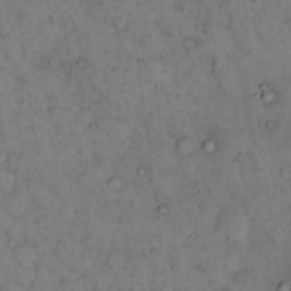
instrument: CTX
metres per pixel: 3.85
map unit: eHh
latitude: 15.6694
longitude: -64.1578
